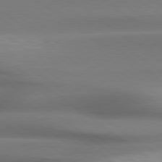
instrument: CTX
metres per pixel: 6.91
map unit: lApd
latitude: 79.2915
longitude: -134.1200
